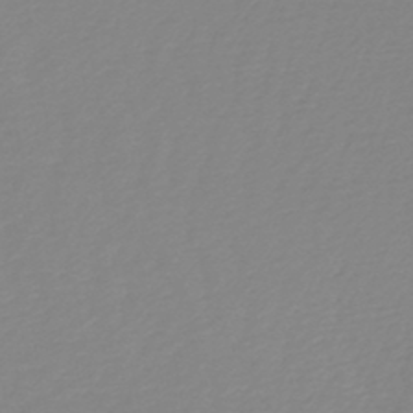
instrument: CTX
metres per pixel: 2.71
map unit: lHb
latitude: -45.8045
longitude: 70.5385
